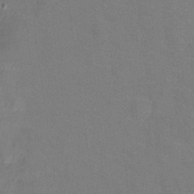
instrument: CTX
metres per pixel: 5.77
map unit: Hve
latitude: -29.3510
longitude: 94.8408
